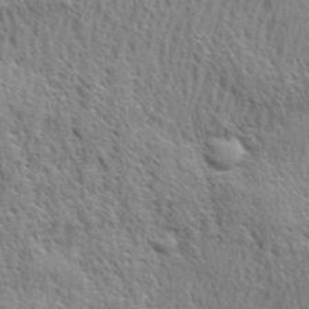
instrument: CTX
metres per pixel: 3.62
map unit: eHh
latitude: 33.9339
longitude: -141.1592
